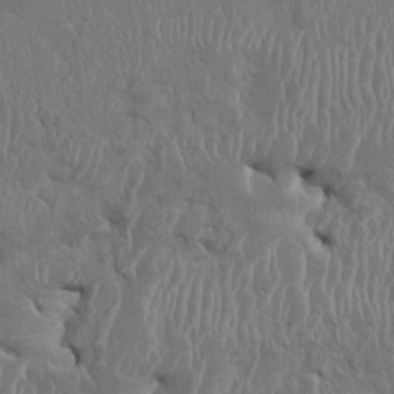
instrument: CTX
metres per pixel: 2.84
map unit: HNhu
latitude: 2.9324
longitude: -6.7246
